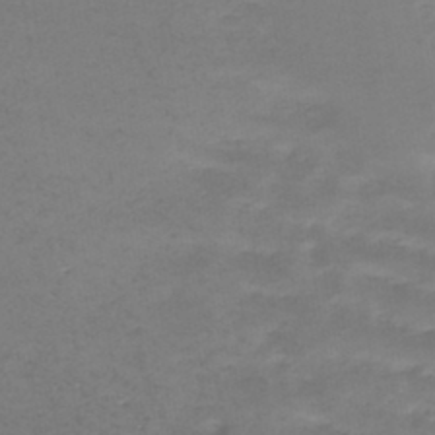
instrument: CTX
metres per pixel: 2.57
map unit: HNhu
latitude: -42.9541
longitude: 97.4644
